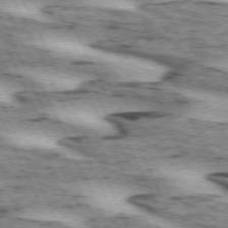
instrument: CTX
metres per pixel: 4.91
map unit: lApd
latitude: 72.1956
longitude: -54.7057
